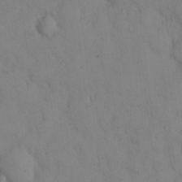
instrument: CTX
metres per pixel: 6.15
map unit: eHh
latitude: 12.8569
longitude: -61.6505
